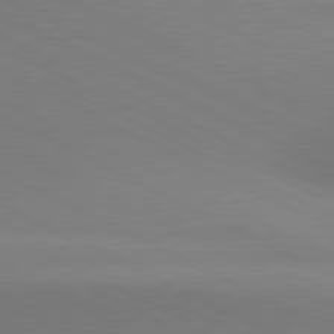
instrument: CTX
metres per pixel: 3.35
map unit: lApd
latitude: 80.9892
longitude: 144.9731
